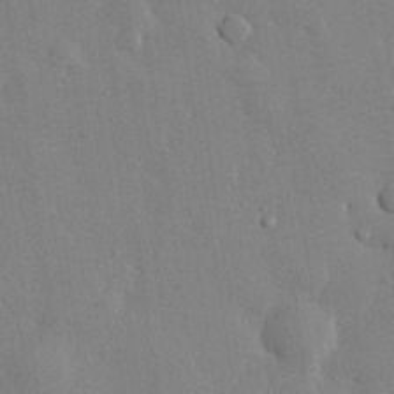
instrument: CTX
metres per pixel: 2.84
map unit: eHh
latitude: 28.6868
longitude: -79.1214
